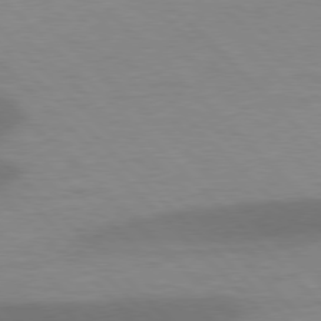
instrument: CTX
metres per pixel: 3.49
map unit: lApd
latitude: 77.1970
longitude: -59.8394
